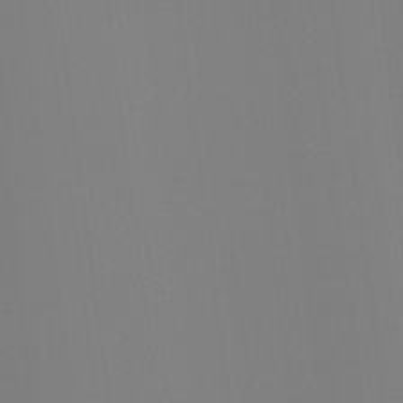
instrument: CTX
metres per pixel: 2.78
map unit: Ht
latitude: -4.0283
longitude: -62.1011
